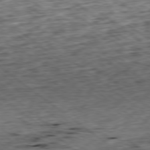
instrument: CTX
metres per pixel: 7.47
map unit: Ap
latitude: -79.2565
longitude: -76.4223
